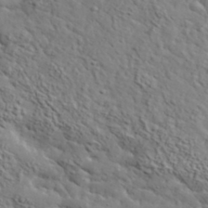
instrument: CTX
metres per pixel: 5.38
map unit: lHvf
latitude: 35.6882
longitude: -86.2144
